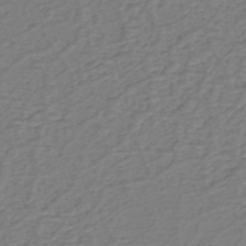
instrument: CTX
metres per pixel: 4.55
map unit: eHh
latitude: -39.7667
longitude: -28.0444
